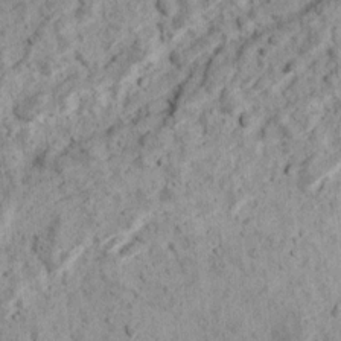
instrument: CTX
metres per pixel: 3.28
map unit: Ave
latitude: 18.2144
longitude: -134.4223
